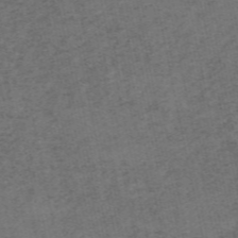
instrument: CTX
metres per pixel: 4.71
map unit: HNb
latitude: -55.9178
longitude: -46.1389
